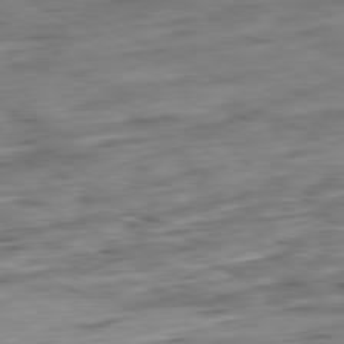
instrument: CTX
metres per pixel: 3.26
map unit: Ap
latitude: -81.0109
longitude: -82.8380
